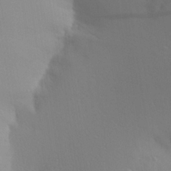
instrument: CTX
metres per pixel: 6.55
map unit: Aa
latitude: 27.6316
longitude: -136.5735
